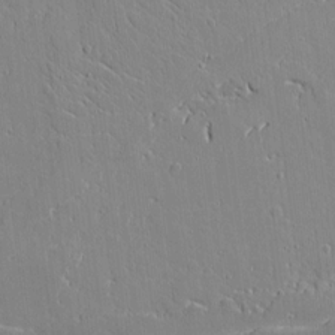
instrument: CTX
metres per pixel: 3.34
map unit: Aa
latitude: 10.5168
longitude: -129.5371
